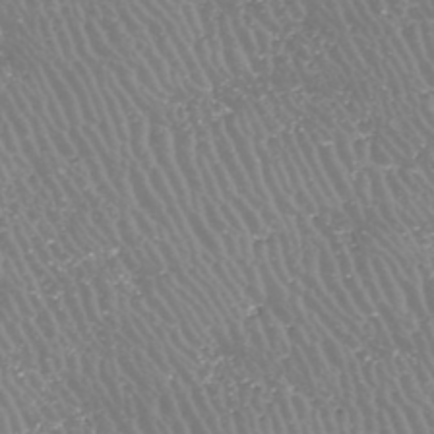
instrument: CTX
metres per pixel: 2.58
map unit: HNhu
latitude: -47.1053
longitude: 30.1606
